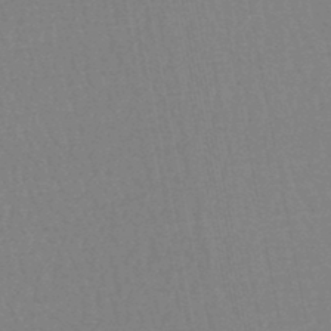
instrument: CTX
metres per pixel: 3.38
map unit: eHb
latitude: -46.5951
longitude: 80.4062
